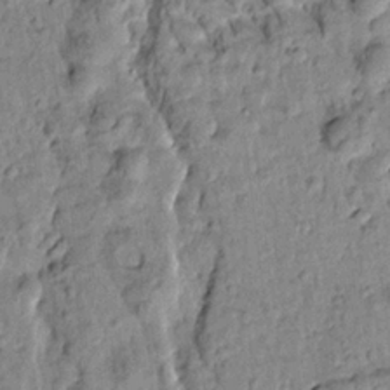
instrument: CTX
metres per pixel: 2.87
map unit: Htu
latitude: -1.8990
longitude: 173.3509
